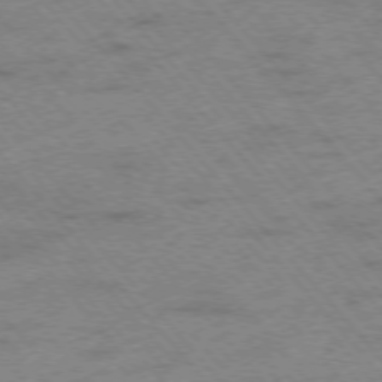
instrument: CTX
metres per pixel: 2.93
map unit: Hpe
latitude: -75.9745
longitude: -14.2901
